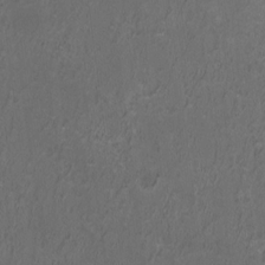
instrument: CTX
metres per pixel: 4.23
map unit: HNhu
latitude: 0.8002
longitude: -0.5545
